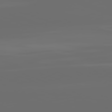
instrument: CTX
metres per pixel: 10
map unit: lApd
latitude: 82.0444
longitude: -165.7261
